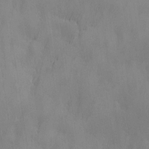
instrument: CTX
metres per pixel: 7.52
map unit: Ave
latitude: 2.5357
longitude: -112.3845
